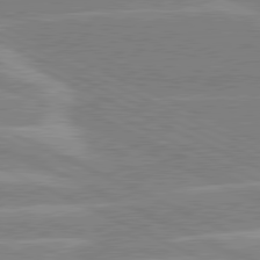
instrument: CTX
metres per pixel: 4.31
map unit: lApd
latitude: 80.7813
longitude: -126.2523
